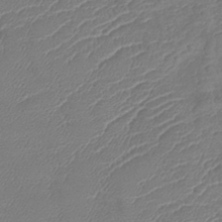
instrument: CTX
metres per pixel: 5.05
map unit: lHb
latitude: -42.5195
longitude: 79.0486
